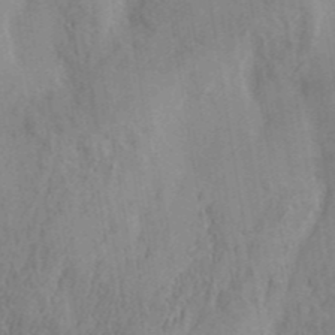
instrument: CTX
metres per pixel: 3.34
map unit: eHh
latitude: 34.3278
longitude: -133.8961
